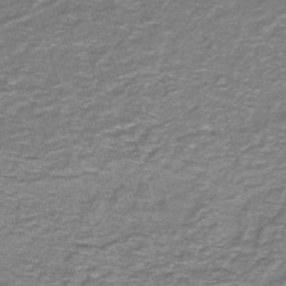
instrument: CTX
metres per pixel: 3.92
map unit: lHb
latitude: -43.1620
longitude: 55.6344
